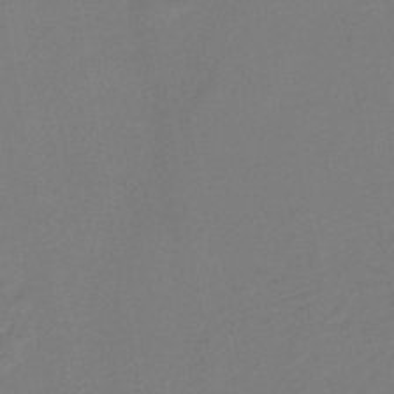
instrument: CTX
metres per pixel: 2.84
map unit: HNhu
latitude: -45.1620
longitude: 93.8611
